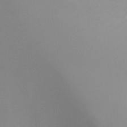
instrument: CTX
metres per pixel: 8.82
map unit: Ht
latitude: -5.5777
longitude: -26.2712
